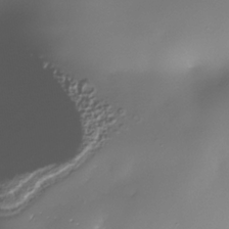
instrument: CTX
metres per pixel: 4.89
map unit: Nhe
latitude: -36.6707
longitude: -117.4426
